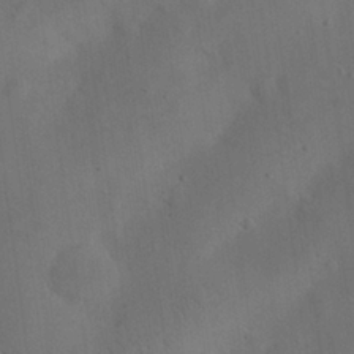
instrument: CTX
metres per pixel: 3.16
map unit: eHh
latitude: 25.6504
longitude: -69.1403
